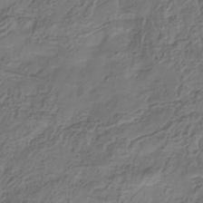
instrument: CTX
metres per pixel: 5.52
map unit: Hve
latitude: -33.9367
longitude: 90.6897
